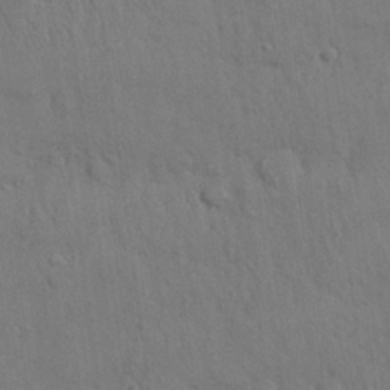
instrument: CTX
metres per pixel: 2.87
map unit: Nhu
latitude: 27.2159
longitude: -69.3293
